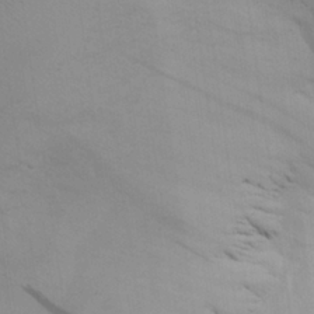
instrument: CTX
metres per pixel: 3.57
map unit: Aa
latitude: 25.4426
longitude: -131.9717
